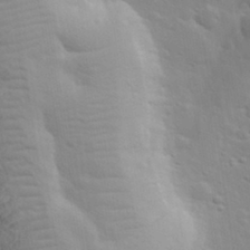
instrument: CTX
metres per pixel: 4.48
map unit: lHvf
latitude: 32.8947
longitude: -82.7246
